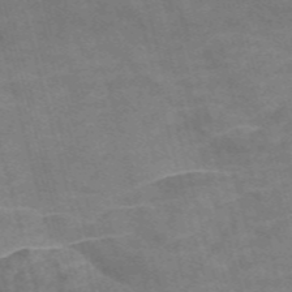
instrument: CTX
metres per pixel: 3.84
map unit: Nve
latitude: -58.4817
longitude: 66.5196
